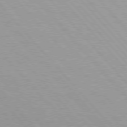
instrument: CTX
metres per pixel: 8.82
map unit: Hpe
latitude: 76.0255
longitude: -154.0444
